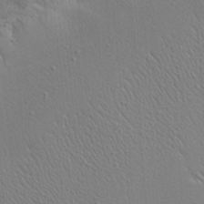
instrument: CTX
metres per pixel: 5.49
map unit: Nhu
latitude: 0.4790
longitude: -78.0633
